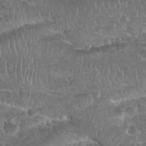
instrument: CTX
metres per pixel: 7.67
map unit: Nhu
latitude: 25.2348
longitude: -51.9528
